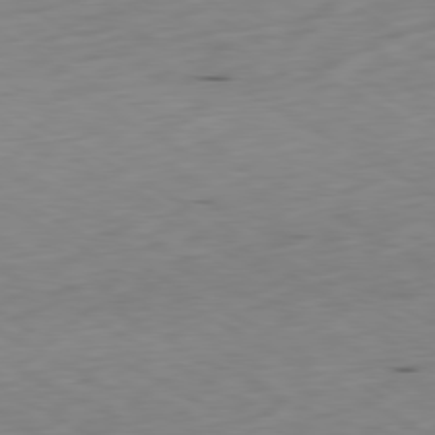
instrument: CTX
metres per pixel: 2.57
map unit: Ap
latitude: -80.4251
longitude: -71.1403
